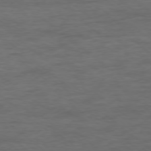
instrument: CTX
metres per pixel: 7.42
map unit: Ap
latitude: -77.1809
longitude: -76.2522
